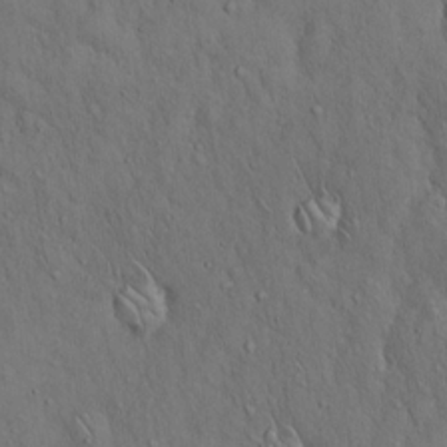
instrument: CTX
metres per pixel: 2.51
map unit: Hto
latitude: 15.6694
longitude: -57.9528
